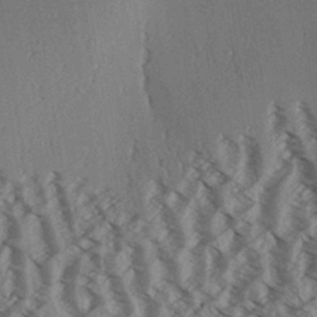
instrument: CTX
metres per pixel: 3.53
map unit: Aa
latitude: 31.6505
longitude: -138.2333
